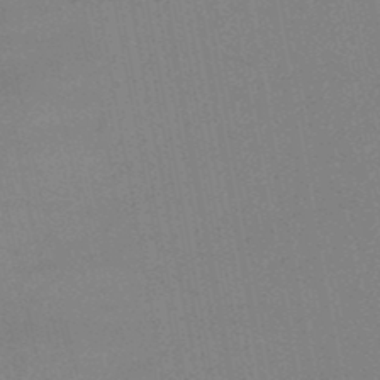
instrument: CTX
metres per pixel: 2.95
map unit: lHb
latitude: -48.5196
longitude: 63.9745
